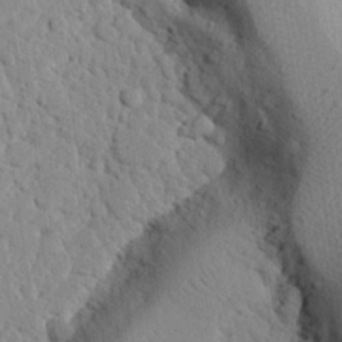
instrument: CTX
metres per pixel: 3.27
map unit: eHh
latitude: 26.0255
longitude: -77.9150
